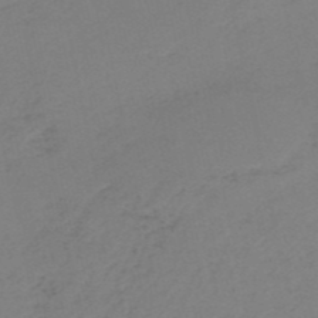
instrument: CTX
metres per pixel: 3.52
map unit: HNb
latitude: -52.3117
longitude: -52.2523
